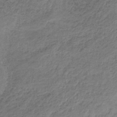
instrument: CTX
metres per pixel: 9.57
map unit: HNb
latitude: -32.0661
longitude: 62.6896
